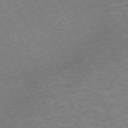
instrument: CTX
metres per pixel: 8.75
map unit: Hpe
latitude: -71.9745
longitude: 8.5763
